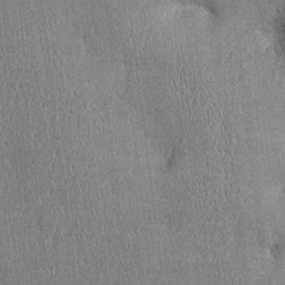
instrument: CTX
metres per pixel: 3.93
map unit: Ht
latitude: -2.6896
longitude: -13.9150
